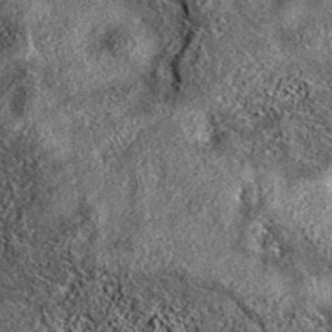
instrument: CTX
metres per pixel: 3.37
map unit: eAb
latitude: 37.3670
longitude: 107.9745
